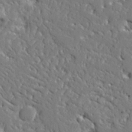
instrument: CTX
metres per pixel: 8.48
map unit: Ave
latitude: 24.2144
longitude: -130.2901
